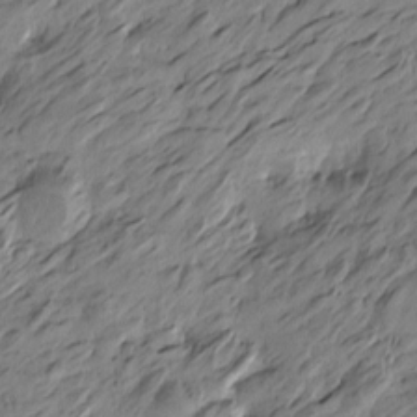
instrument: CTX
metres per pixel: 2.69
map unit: Htu
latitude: -4.8597
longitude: -178.1767
